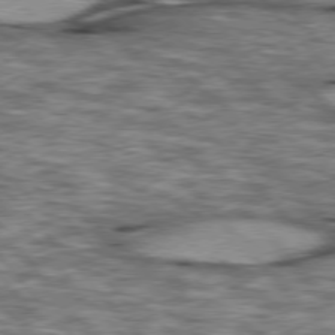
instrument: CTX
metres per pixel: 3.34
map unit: lApd
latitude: 76.7057
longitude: -49.2159
